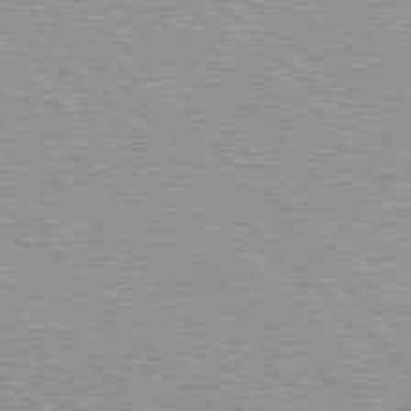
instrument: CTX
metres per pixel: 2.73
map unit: Hpe
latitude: 77.6316
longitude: -153.8395
